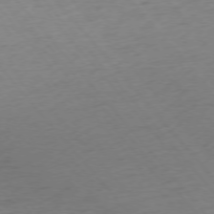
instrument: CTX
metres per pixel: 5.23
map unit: Ap
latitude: -76.1417
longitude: -64.9136
